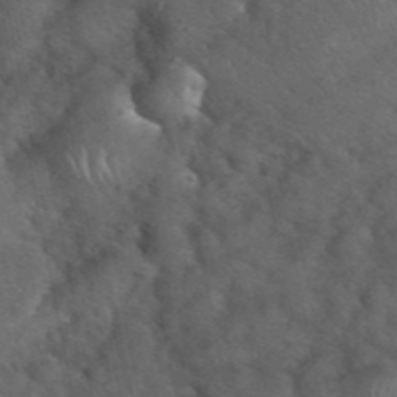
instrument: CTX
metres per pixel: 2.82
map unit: eHh
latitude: 39.8394
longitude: -56.9324
